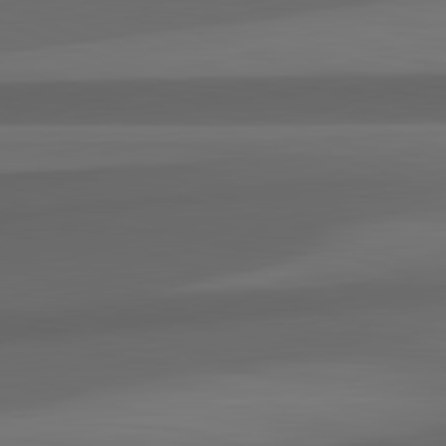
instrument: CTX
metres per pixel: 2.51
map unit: lApd
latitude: 82.4223
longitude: 142.9730
